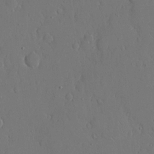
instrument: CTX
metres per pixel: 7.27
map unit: eHh
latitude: 15.3482
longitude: -69.7828
